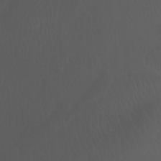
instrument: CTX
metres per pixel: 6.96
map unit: Nhu
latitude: -7.3509
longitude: -74.3845
